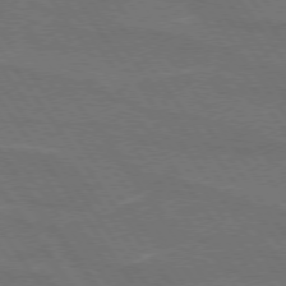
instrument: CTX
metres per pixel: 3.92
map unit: lApd
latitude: 74.7246
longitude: -56.7624
